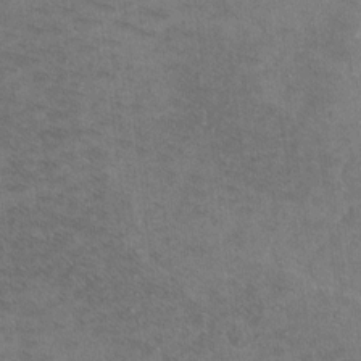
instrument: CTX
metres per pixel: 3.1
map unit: Ht
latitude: -5.0486
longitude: -36.0633
